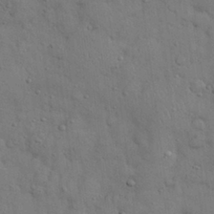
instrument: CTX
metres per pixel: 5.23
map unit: Nhu
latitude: 28.8569
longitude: -69.5182
